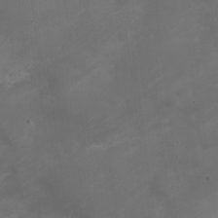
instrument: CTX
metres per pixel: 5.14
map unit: Nhe
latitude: -19.0864
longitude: 144.0094
